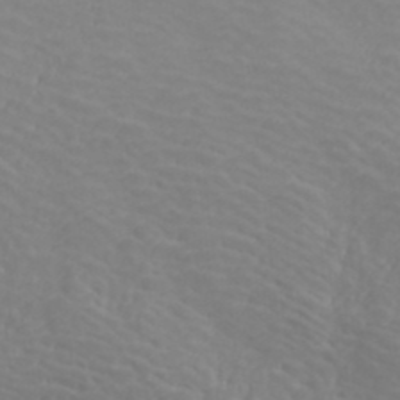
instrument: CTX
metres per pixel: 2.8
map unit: ANa
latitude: 40.2900
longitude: 22.6897
